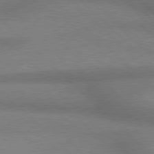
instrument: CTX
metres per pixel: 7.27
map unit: Hpe
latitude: 77.5749
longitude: -156.5356
